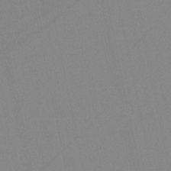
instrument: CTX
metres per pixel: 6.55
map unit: HNb
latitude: -44.7841
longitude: -41.9528
